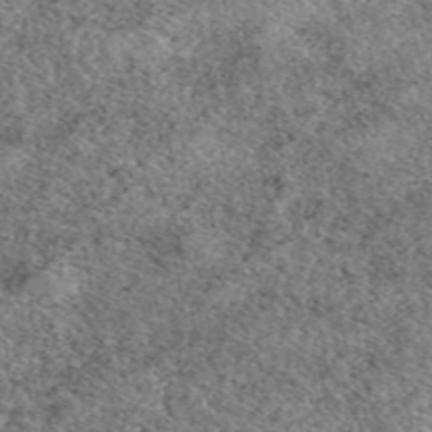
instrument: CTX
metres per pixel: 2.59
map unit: eAb
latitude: 49.7828
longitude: 108.6896
